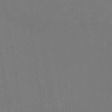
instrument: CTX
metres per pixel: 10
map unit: lHb
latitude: -43.0864
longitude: 68.7274
